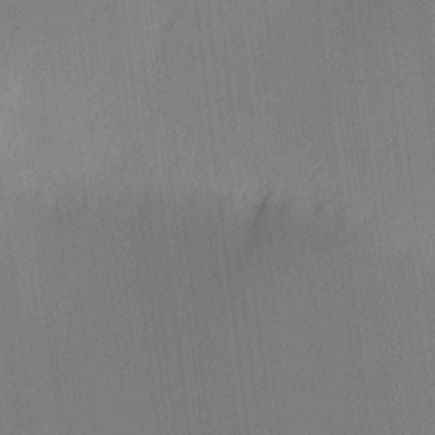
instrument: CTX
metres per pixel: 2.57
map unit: Ave
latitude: 13.0270
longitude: -107.1403
